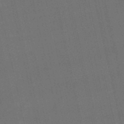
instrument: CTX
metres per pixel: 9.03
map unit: HNb
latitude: -55.1809
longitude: -41.1781
